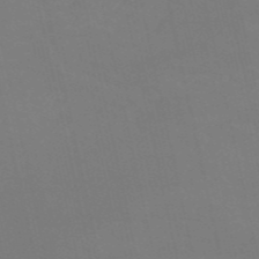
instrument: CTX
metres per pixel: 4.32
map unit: HNb
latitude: -54.2929
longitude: -35.4048
